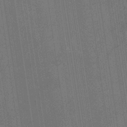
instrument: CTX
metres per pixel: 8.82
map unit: eHb
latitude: -34.1984
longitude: 73.5399
